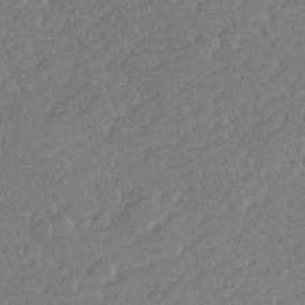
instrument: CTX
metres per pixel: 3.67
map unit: Hve
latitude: 25.6882
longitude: 144.0472
